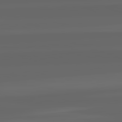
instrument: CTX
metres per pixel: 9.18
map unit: lApd
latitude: 82.4034
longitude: -169.5749
